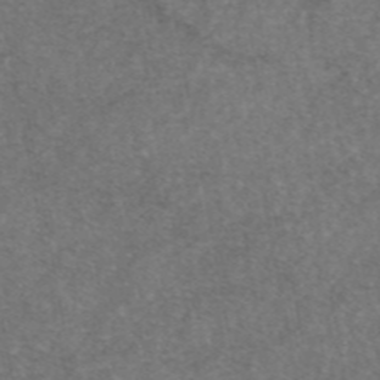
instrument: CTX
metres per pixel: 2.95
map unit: eAb
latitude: 46.8947
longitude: 107.8045
